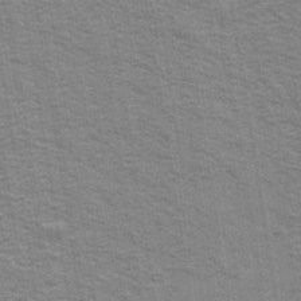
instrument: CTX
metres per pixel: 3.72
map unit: Ave
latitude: 39.0269
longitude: -108.7246
